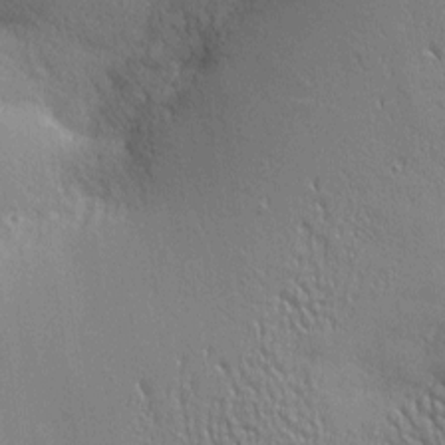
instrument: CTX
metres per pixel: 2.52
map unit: Nhu
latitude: 2.1955
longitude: -75.1214
